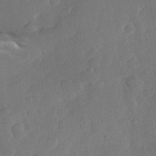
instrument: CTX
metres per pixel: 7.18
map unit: Hve
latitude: 25.3670
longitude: 148.8408
